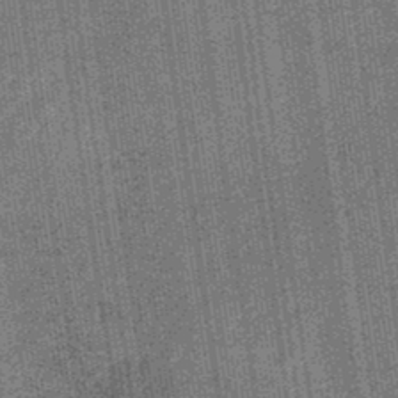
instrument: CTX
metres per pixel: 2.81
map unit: eHb
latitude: -32.3684
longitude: 73.9745
